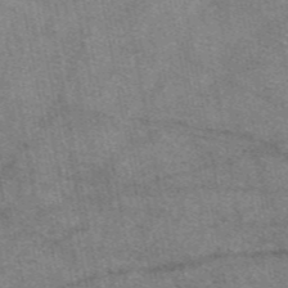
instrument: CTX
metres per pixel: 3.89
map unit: eAb
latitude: 47.8017
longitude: 122.0661
